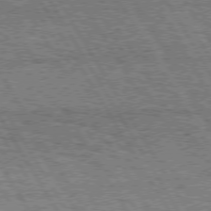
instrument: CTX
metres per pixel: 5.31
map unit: Hpe
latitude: 74.7813
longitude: -154.5357
